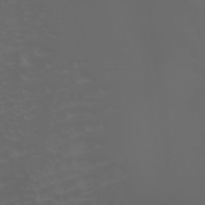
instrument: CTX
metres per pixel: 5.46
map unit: Htu
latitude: -1.3321
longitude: -75.1214
